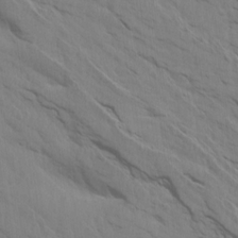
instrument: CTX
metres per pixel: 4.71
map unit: Aa
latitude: 14.4601
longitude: -147.3293
